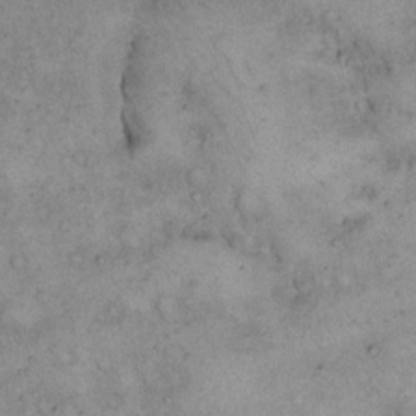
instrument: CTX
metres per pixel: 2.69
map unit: eHh
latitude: 17.0270
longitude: -62.5546
